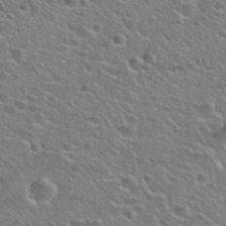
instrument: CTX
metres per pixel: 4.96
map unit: Hto
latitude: 26.0633
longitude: -50.0633
